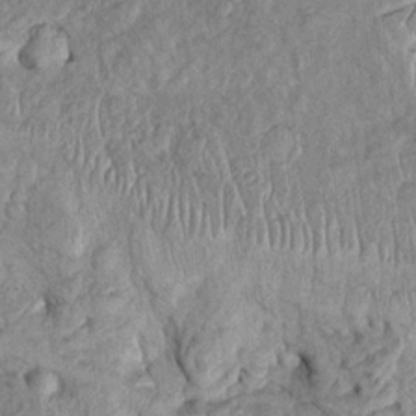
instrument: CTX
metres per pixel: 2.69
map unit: Htu
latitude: -5.5210
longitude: 154.7841
